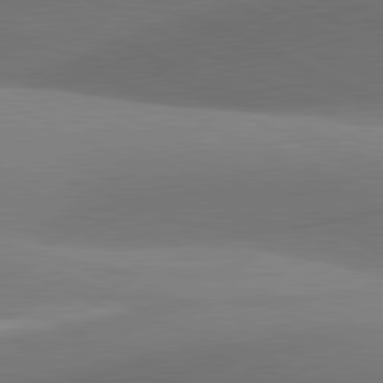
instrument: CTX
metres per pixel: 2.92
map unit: lApd
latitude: 81.2915
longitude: 134.8597
